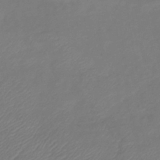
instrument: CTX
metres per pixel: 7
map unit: lHb
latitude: -42.1794
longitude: 81.0676
